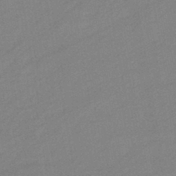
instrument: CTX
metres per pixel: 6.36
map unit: eHb
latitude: -41.1053
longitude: 82.6140
